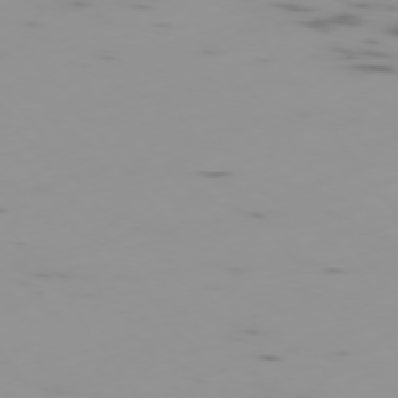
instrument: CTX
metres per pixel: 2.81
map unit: Ap
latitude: -75.5777
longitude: -67.8583
